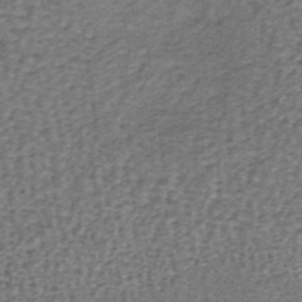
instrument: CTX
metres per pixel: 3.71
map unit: lHb
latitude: -37.3320
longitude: 60.5763
